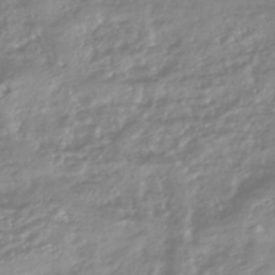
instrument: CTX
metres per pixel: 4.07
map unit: HNhu
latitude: -44.5952
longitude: 96.4062
